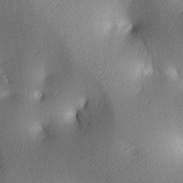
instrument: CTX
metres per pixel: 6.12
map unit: lAa
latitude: 3.9339
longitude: -116.5924
